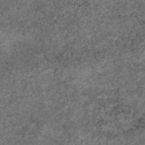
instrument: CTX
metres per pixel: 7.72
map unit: eAb
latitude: 46.8191
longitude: 118.2173
